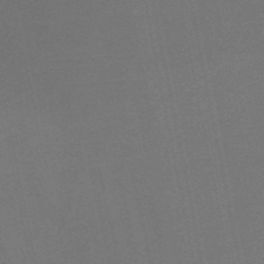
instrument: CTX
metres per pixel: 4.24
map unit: HNb
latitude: -50.7085
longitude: -43.0270
